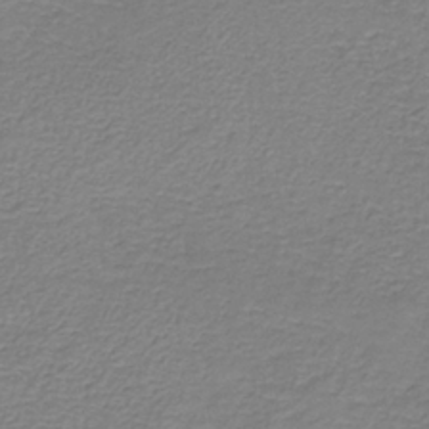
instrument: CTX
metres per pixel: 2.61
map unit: HNb
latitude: -34.2173
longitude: 52.8974
